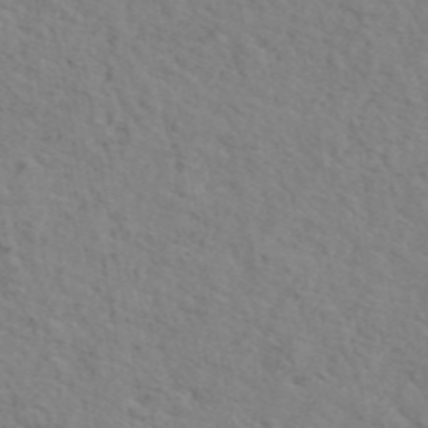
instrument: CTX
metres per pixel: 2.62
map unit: eAb
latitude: 44.6490
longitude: 112.9353
